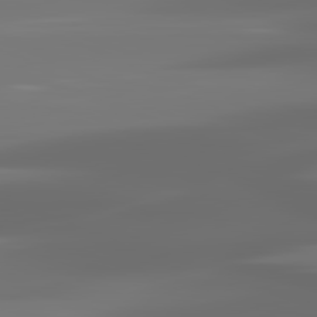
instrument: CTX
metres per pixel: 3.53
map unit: lApd
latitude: 81.9150
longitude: -145.4237
